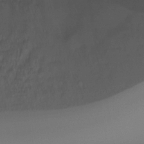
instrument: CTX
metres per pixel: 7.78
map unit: Htu
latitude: -14.8597
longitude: -45.6127
